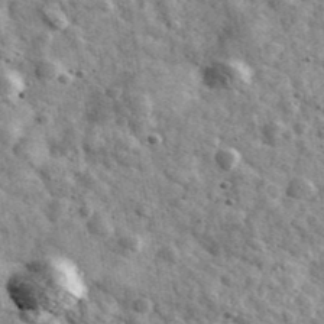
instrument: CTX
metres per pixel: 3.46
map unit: Ave
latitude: 40.9892
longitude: -107.6316
